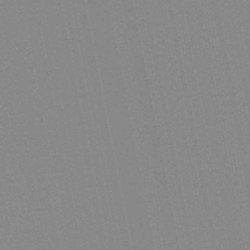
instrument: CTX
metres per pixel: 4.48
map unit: lHb
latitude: -47.1998
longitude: 78.2550
